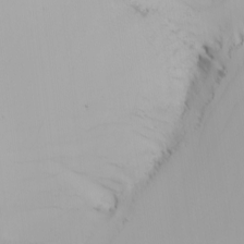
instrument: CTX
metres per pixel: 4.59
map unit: Nhu
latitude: -4.7652
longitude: -92.8380
